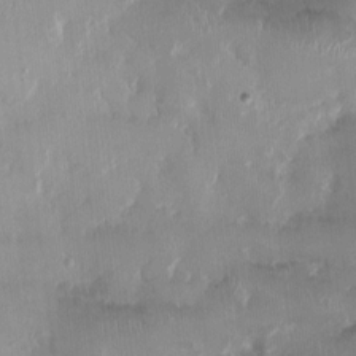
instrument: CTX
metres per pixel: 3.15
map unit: HNhu
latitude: 0.7813
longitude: -3.5182
